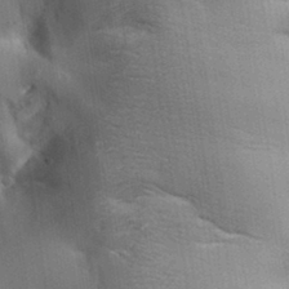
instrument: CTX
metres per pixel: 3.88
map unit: Aa
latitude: 32.6679
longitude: -144.3278
